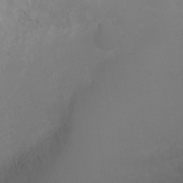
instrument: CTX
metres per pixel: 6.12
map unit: Ht
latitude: -1.4833
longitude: -17.7450
